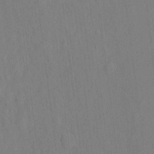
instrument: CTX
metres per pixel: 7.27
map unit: eHh
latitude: 5.7450
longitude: -73.0459
